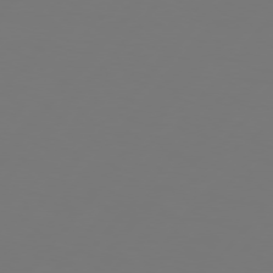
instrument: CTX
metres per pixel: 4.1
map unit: Hpe
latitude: 76.1011
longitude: -140.3656
